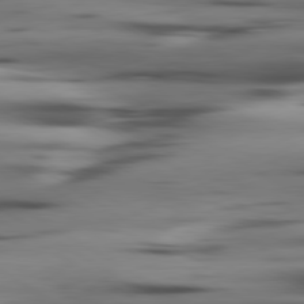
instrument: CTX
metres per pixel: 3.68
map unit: lApd
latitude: 80.3467
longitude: -121.8206
